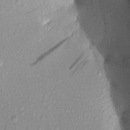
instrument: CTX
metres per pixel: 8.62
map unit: Aa
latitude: 17.5182
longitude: -146.9703
